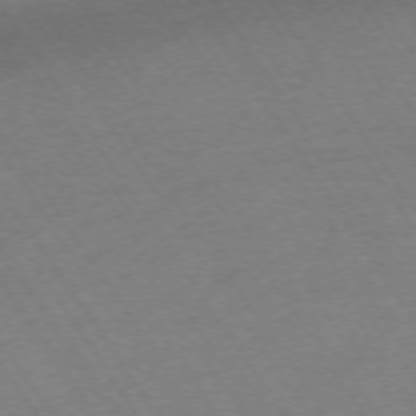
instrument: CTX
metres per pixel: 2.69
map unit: Ap
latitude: -73.5777
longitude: -71.1403
